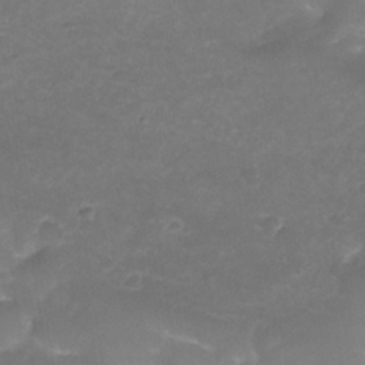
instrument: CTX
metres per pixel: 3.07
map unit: Nhe
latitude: -34.9353
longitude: -146.5546
